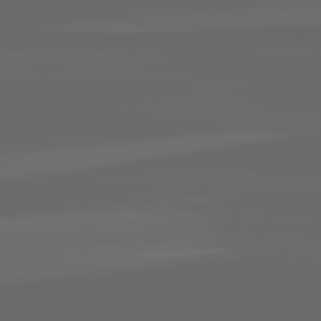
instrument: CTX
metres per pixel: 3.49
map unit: lApd
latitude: 82.4034
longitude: -169.4993
